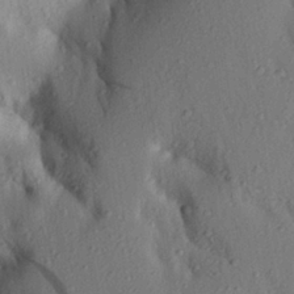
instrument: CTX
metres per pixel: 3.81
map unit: Aa
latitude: 24.9135
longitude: -150.2900
